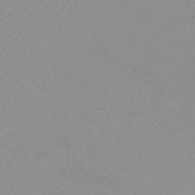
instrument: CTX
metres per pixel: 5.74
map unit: HNb
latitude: -44.9542
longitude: -43.0270
